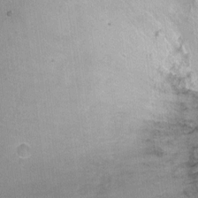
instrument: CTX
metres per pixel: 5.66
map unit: Ht
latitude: -4.6518
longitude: -36.1200
